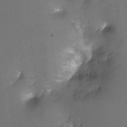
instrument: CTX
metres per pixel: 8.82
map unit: Ht
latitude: -11.2754
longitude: -45.4048
